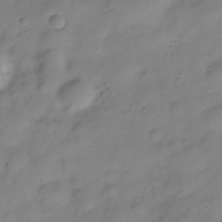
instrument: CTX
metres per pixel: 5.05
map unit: Hve
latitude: -28.7841
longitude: 93.6344
